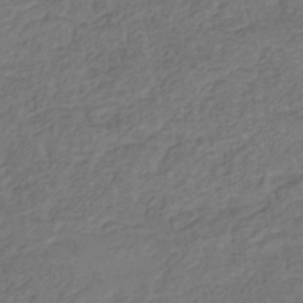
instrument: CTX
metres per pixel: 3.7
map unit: eHb
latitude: -35.7100
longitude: 81.4455
